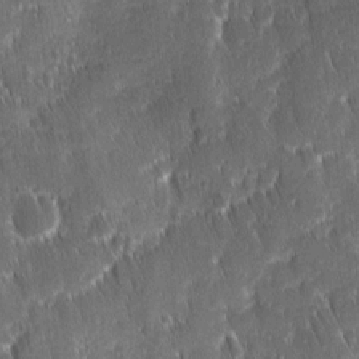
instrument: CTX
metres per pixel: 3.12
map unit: Ave
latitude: 9.5182
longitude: -104.7436
